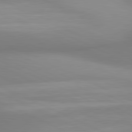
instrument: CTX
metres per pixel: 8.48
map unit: lApd
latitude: 81.0647
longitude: 143.2376
